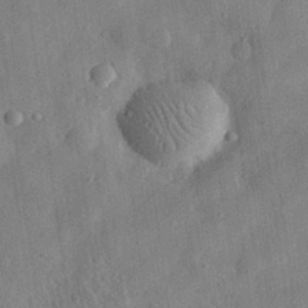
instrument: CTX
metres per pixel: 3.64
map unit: eHh
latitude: 31.4805
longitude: -75.3482
